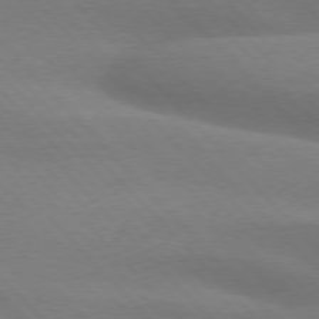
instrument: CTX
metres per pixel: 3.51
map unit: lApd
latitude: 75.9906
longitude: -61.2348
